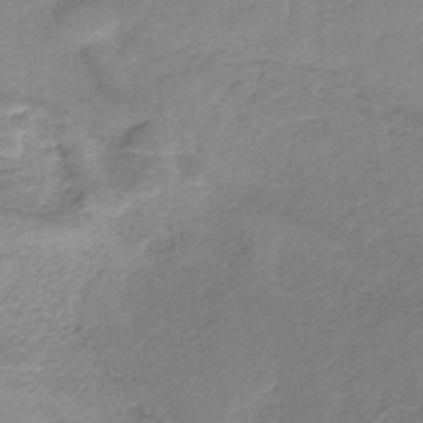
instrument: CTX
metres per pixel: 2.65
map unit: HNb
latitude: -34.8408
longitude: 60.4440
